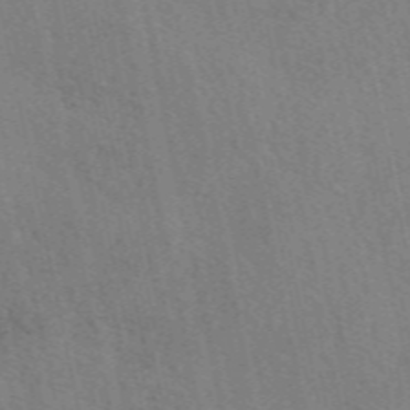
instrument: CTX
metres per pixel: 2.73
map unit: eAb
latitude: 50.4223
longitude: 116.1983
